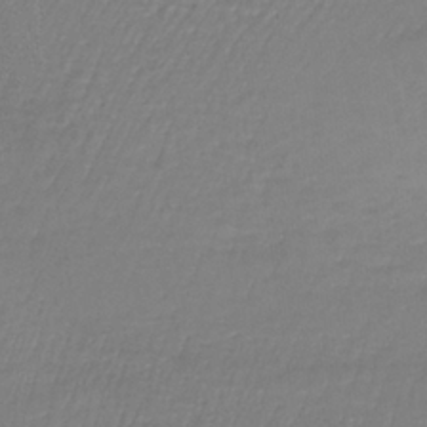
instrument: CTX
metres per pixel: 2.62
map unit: lHb
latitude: -35.0108
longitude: 64.1606
